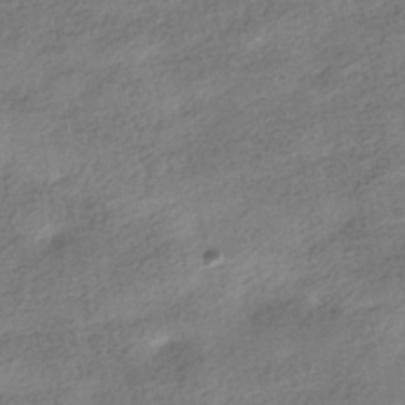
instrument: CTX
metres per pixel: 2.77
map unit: HNhu
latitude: -40.1417
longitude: 97.0676
